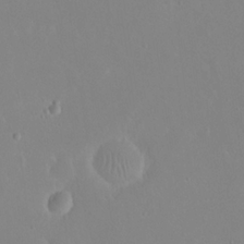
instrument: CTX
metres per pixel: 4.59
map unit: eHh
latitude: 23.8394
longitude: -66.2522
